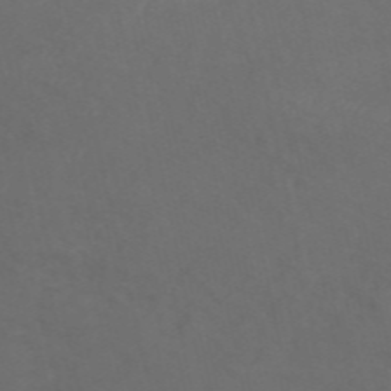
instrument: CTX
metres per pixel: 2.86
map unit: ANa
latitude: 49.9339
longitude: -71.5560
